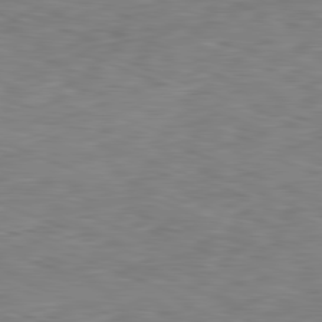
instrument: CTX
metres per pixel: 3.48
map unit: Ap
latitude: -82.0661
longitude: -70.2522
